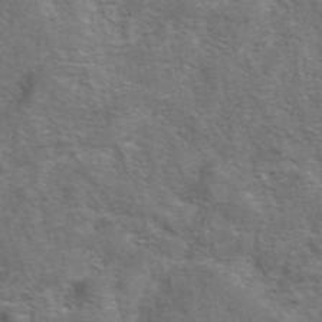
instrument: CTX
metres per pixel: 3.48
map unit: eAb
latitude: 42.2334
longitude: 104.3873
